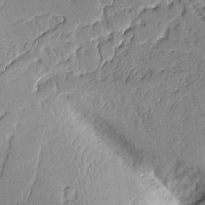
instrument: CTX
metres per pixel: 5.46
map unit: Aa
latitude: 10.6680
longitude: -129.0836
